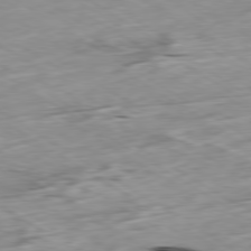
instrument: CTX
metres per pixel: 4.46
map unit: Ap
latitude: -79.9178
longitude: -88.9892
